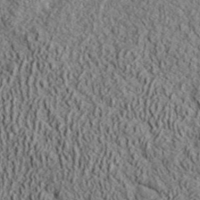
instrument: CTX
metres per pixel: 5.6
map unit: lHvf
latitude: 42.6680
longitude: -89.3482
